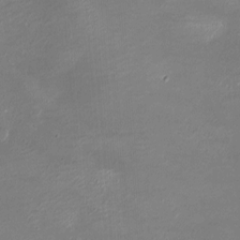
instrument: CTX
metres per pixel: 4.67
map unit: Ht
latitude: -6.3117
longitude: -26.2334
